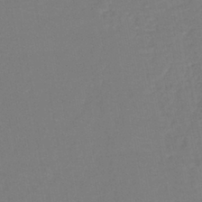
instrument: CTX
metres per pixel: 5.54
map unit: eHh
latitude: -42.3495
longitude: -33.4804
